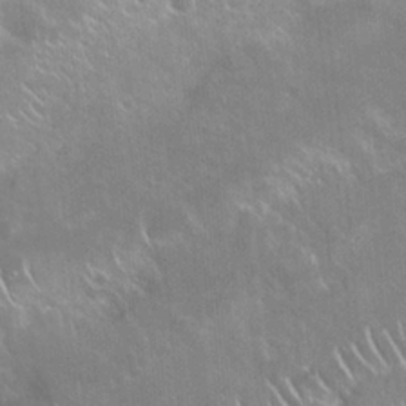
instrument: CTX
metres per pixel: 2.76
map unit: Nhu
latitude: 24.8380
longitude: -59.7261
